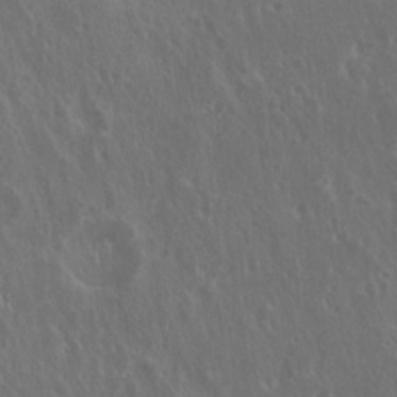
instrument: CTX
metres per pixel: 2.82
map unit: Hto
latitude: 19.1592
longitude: -57.3103
